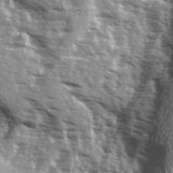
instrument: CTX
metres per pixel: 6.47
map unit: Ave
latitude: 22.5357
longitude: -133.0270
